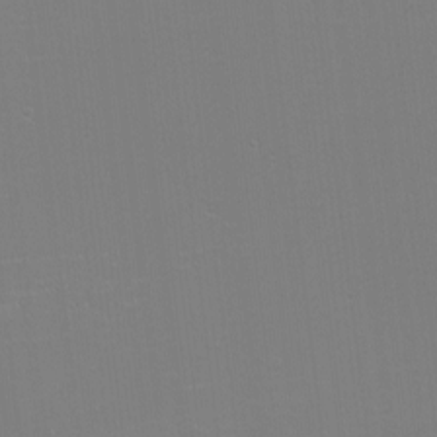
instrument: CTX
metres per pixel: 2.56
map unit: eHh
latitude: -6.2928
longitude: -83.2348
